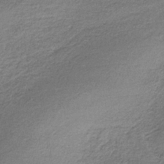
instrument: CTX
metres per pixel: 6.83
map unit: lHb
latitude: -35.0675
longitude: 62.3684
